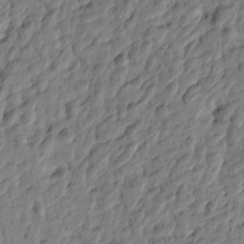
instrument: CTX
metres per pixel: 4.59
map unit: Htu
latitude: -2.5951
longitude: -179.7261
